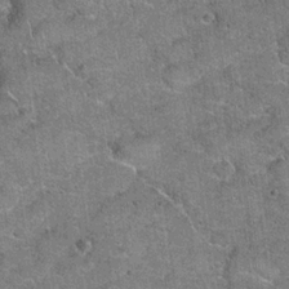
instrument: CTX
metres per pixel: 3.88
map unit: Hto
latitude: 20.2334
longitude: -49.1592
